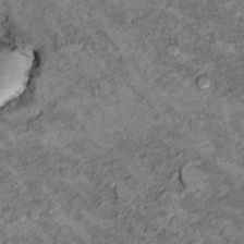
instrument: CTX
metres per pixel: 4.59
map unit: Hto
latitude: 9.7072
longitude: -36.4790
